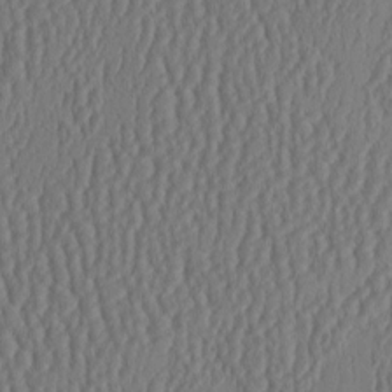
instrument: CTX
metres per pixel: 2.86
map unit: HNhu
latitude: -3.5588
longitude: 13.3132
